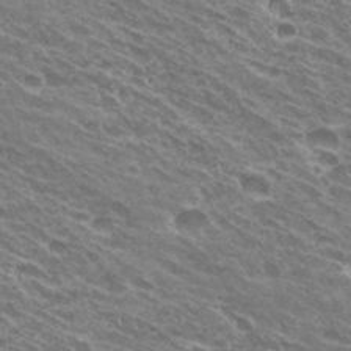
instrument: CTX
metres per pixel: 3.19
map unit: Hto
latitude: 31.6127
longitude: -43.5938
